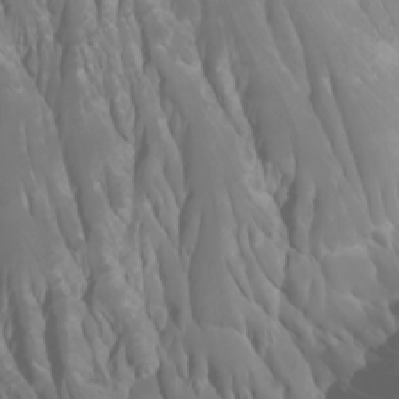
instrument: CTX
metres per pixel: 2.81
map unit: Htu
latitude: -1.1054
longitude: -75.9150
